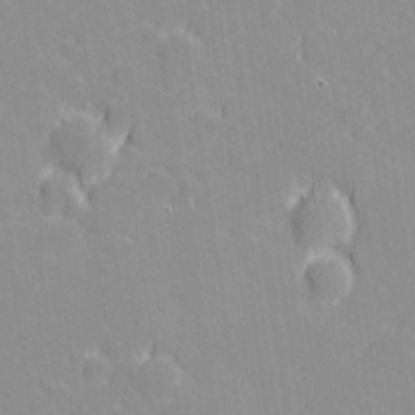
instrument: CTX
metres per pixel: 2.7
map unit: lHvf
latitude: 27.0836
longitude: 143.7477
